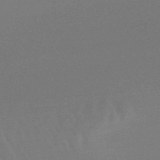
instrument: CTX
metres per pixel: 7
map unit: lHb
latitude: -48.6141
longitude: 66.4818
